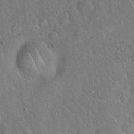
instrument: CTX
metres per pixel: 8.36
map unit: Hto
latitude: 19.1025
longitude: -51.4426
